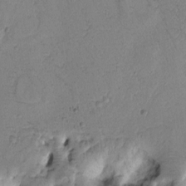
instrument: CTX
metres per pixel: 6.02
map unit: Htu
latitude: -0.7275
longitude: 170.8597
